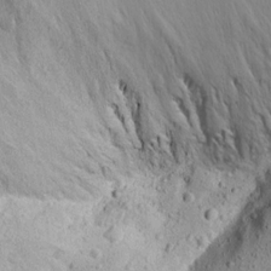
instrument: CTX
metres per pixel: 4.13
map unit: Aa
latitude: 15.1026
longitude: -141.9150
